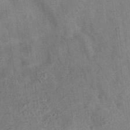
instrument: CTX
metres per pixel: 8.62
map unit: eAb
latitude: 35.0080
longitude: 109.6533
